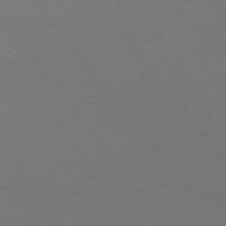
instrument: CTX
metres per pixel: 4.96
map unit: Ap
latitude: -74.4062
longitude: -72.1200
